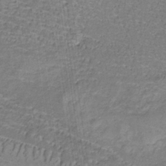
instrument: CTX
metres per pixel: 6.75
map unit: eHb
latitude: -33.1054
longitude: 67.7855
